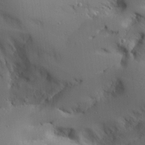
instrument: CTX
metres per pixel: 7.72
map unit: Aa
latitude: 25.6316
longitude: -129.8394
